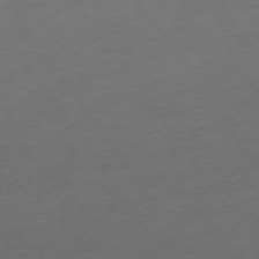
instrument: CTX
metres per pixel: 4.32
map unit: Ap
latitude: -74.5574
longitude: -71.9906
